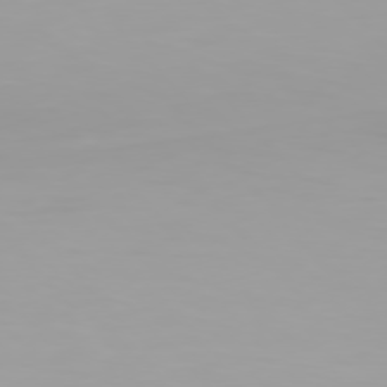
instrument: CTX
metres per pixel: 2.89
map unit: Hpe
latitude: 76.4223
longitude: -136.2145
